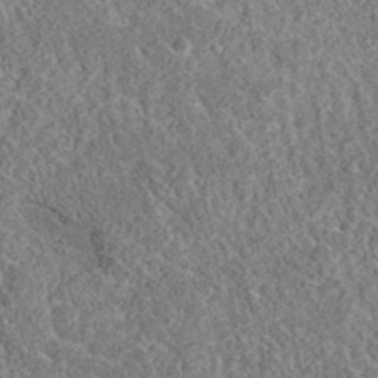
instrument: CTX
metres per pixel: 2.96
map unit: eAb
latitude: 36.5924
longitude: 112.0850
